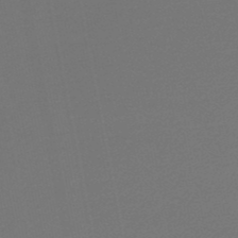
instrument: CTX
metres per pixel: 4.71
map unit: lHb
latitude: -46.9541
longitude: 67.4076
